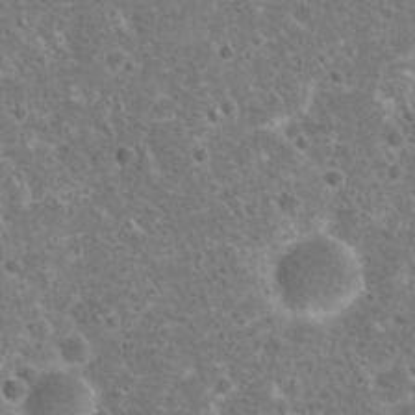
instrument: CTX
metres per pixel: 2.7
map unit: Hto
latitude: 22.7246
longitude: -48.0255
